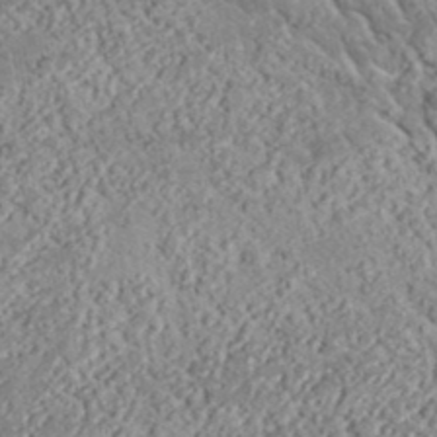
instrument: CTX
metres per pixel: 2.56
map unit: lHvf
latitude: 37.7261
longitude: -91.7261
